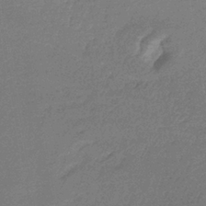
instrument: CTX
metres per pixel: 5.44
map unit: HNb
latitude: -35.3699
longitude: 59.6721
